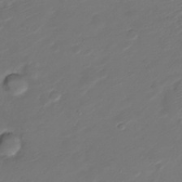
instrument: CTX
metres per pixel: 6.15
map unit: Nve
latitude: -19.7667
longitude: 106.8975
